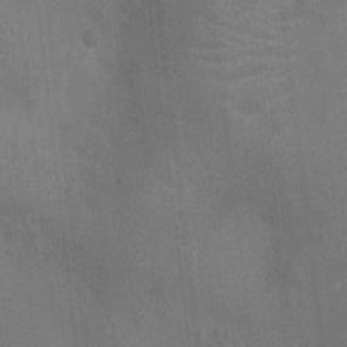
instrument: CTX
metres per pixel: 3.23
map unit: Ht
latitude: -4.2361
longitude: -17.7072
